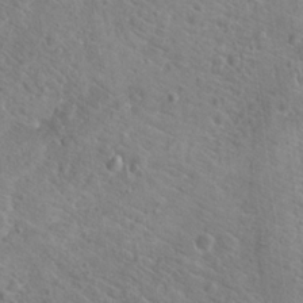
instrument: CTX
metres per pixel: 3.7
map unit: Hto
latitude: 18.6679
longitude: -38.2522
